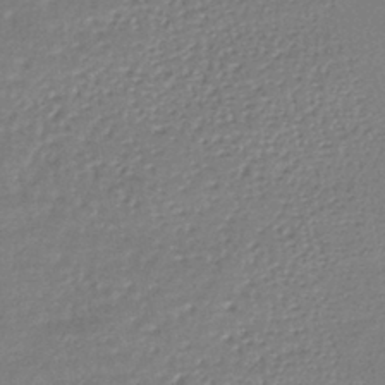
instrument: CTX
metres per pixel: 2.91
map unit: lHb
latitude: -40.8597
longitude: 69.4832
